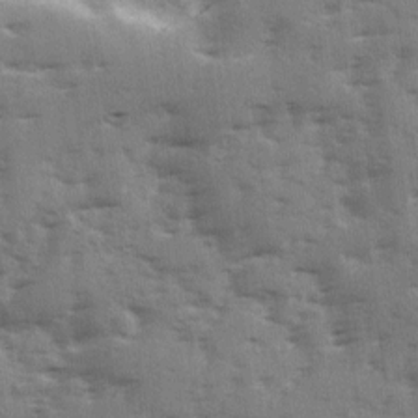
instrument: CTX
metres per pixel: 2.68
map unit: Ave
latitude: 12.1956
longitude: -102.8002
